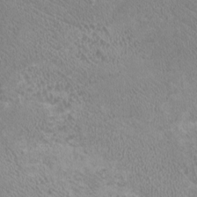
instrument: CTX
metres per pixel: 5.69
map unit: HNhu
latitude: -3.5588
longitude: -1.4615
